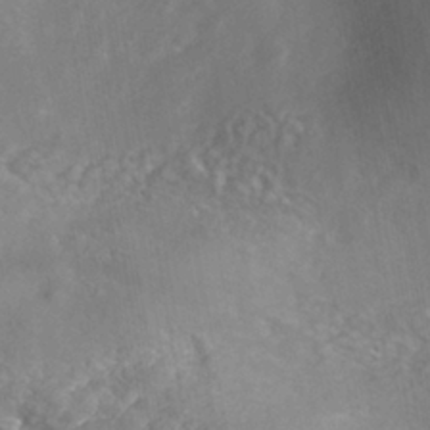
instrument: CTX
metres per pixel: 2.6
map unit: Nhe
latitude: -40.6518
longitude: -100.2712
